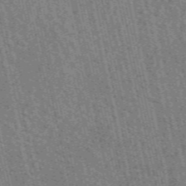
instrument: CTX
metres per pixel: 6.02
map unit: eAb
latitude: 51.5371
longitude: 114.1039
